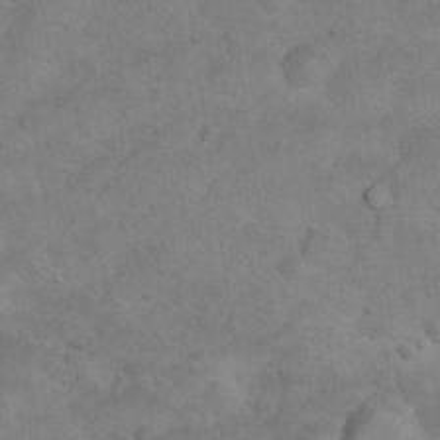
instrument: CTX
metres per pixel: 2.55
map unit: Nhu
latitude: 10.3090
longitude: -24.9324
